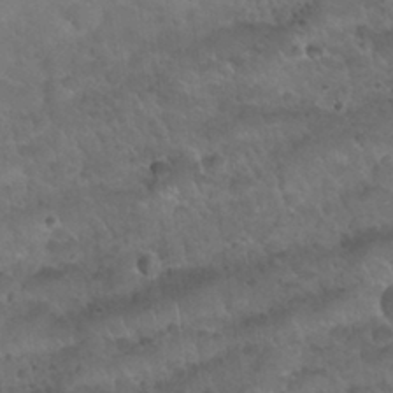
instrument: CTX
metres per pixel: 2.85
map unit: Nhu
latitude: 30.7436
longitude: -52.1200
